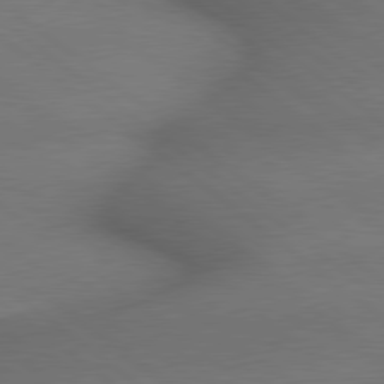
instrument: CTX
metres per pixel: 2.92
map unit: lApd
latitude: 79.2159
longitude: -167.4804
